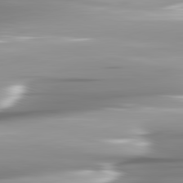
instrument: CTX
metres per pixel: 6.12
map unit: lApd
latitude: 82.2900
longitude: -142.3467
